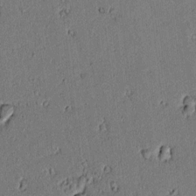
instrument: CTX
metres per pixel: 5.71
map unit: lAvf
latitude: 4.8947
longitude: 168.6518
